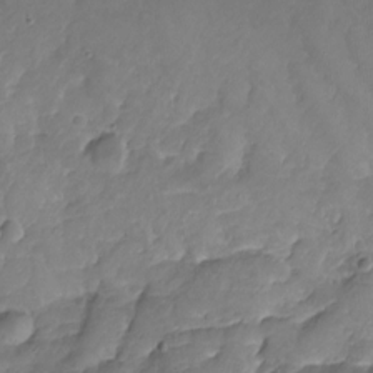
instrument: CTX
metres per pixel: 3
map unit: Nhu
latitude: -19.2565
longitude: -57.1592
